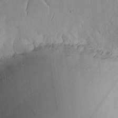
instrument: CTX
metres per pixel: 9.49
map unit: lHvf
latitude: 17.0647
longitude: -114.5734
